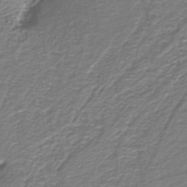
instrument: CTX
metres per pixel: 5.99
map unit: eAb
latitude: -39.0109
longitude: 52.9919
